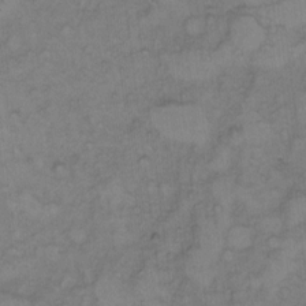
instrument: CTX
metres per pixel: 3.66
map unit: Hto
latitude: 7.3482
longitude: -60.7246
